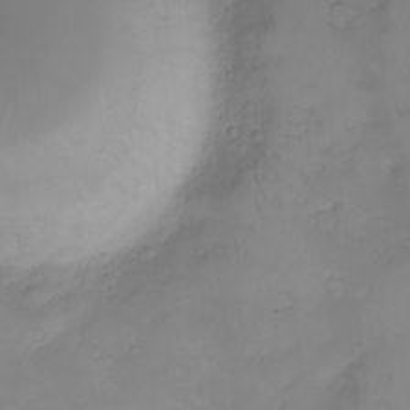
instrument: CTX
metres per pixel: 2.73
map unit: eHh
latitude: -5.8233
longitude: -80.1011
